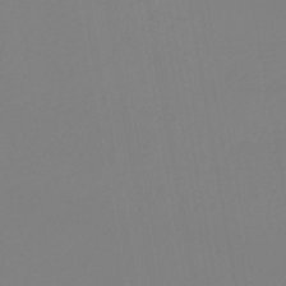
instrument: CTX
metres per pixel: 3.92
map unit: lHb
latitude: -45.0109
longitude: 55.6155
